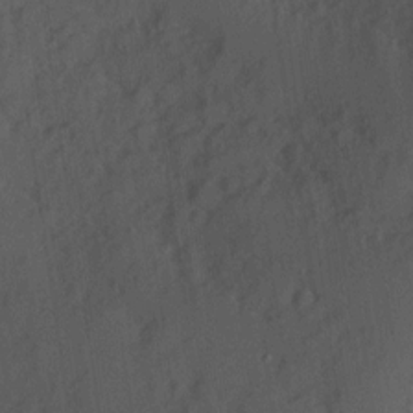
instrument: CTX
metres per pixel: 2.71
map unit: Hve
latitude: 12.7246
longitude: -89.7639
